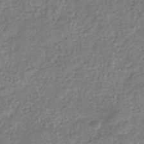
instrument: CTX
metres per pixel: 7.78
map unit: eHb
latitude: -37.0864
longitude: 80.2551
